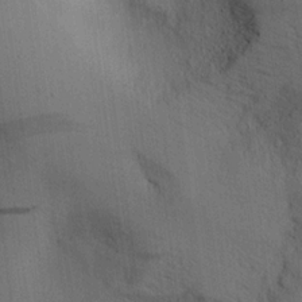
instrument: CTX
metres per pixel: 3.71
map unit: Aa
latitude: 20.6302
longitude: -144.4034
